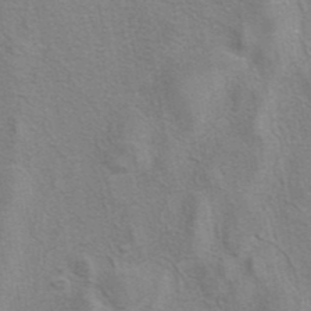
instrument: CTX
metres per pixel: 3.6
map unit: eAb
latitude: 41.0080
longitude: 106.1039
